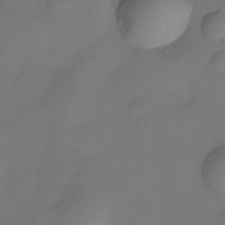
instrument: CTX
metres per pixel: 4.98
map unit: eHh
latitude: -22.1039
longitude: 15.6722
